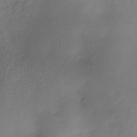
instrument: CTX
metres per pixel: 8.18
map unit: HNhu
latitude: -27.7099
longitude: 74.8408
